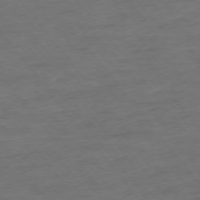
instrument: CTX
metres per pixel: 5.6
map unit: Ap
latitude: -75.8423
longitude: -84.6680
